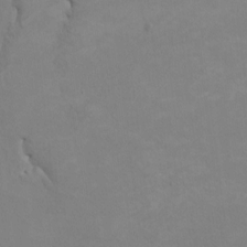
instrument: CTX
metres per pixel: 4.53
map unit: HNhu
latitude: 4.1011
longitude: -3.9717
